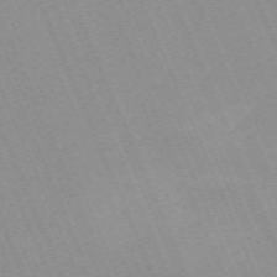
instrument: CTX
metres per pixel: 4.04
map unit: Nhu
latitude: -66.8786
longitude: 38.7652
